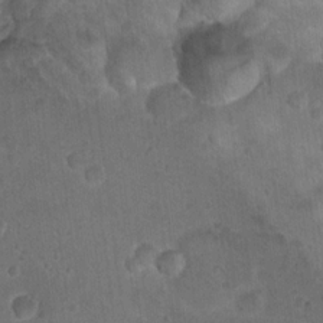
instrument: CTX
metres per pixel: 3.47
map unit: Nhu
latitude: 17.8394
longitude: -32.7246
